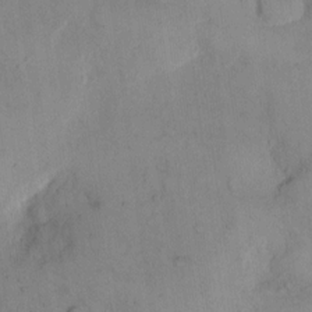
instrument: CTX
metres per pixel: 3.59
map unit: Hto
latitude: 11.3104
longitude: -58.9136
